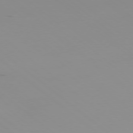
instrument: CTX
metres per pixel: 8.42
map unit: Ap
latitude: -77.9178
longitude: -95.2537
